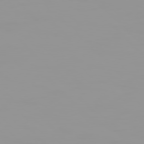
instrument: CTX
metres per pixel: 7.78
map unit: Hpe
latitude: 77.6882
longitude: -140.7246
